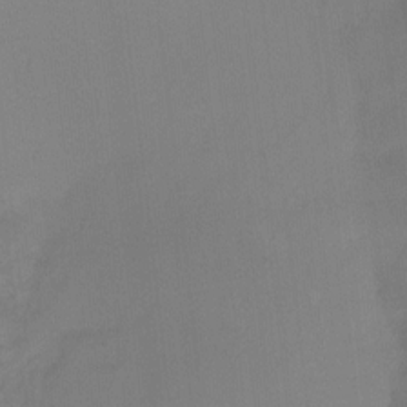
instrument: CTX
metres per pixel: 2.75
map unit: Ht
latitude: -14.8408
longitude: -52.4790
